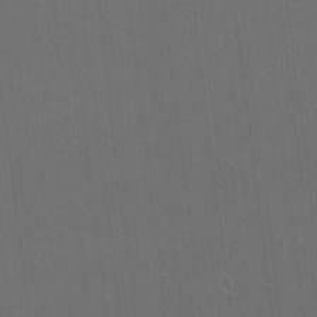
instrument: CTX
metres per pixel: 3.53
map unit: lAvf
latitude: 8.2901
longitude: 168.7463
